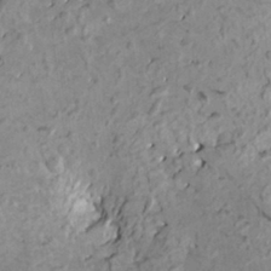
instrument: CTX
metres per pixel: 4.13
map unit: HNhu
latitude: 3.5182
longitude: 5.7288
